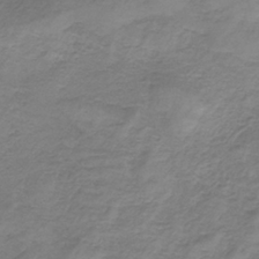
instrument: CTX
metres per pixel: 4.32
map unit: HNb
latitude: -34.5385
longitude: 56.3684
